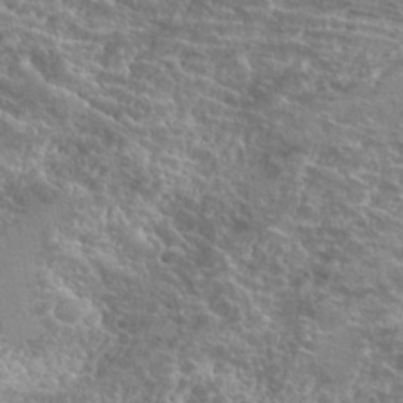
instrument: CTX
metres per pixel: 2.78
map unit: Hto
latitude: 23.0458
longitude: -40.0633
